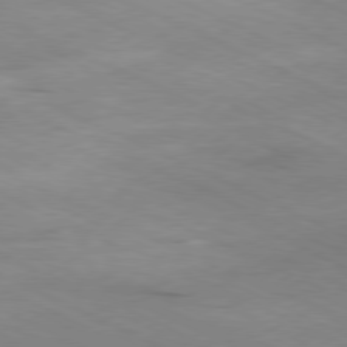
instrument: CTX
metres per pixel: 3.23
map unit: Ap
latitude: -80.3684
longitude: -67.1403
